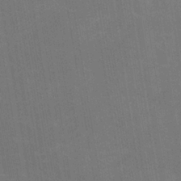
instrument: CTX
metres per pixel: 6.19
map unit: HNhu
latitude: -28.8786
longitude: 67.2565
